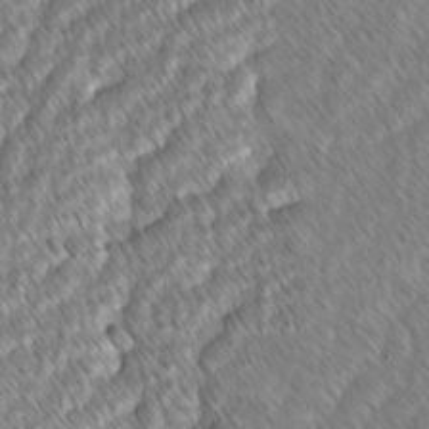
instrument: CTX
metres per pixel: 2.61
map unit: lAvf
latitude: -1.7100
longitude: -114.2900
